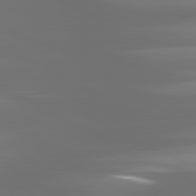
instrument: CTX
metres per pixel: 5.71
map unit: lApd
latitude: 81.1970
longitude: -139.7450
